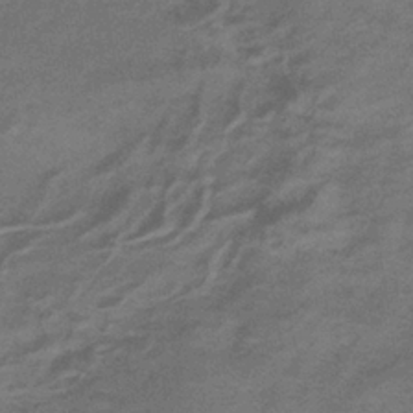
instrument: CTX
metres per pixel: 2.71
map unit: lHb
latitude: -33.4077
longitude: 66.9542
